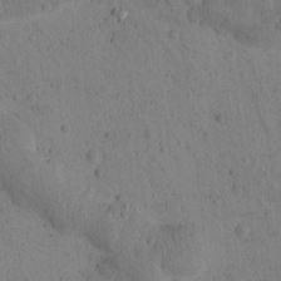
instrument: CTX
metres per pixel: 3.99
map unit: Htu
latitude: -3.0675
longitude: 172.8219
